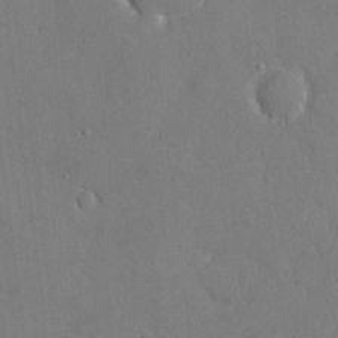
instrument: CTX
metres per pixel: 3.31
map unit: eHh
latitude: 6.0822
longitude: -68.3090
